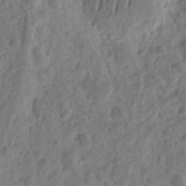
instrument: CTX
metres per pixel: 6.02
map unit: eHh
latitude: 10.1389
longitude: -74.0822
